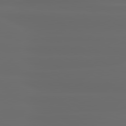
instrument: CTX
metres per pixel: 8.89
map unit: lApd
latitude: 80.8191
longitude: -136.9892
